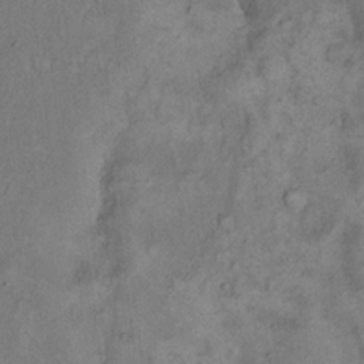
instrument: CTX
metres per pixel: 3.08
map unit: eHh
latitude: 17.9150
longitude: -62.3656
